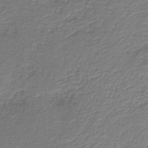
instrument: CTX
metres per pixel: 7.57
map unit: HNb
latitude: -43.0108
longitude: 50.3684
